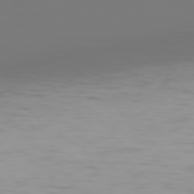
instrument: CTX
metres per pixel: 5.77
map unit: Hpe
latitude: 77.7827
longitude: -166.8191
